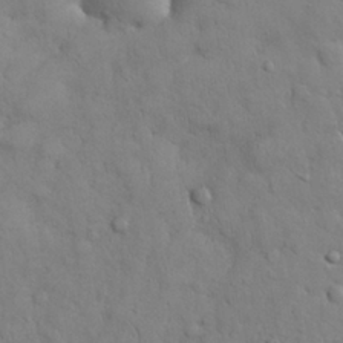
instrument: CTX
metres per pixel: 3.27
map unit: Nhu
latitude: 28.8380
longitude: -68.9136
